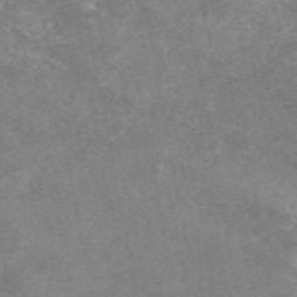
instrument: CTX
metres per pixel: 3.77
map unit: eAb
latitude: 47.5749
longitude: 125.4076
